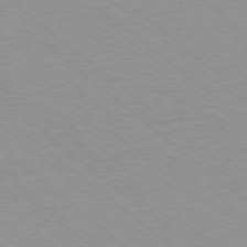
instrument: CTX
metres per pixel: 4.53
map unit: Ap
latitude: -78.5195
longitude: -83.9906
